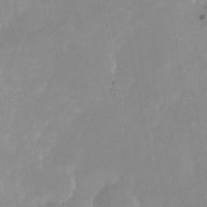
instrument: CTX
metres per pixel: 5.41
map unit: Nhu
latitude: -25.1809
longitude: -70.3467
